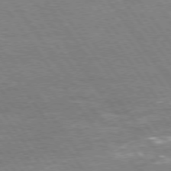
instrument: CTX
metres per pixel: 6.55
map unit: Hpe
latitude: 75.2915
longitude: -142.3656
